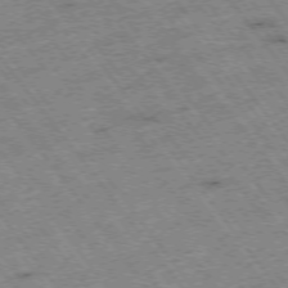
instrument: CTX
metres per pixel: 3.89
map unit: Hpe
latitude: -74.7841
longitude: 2.6518
